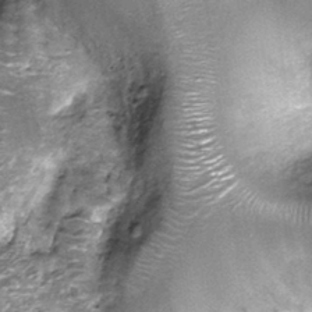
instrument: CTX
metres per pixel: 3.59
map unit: Nhu
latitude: -13.3132
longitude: -22.5168
